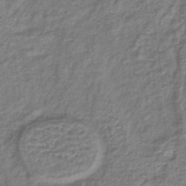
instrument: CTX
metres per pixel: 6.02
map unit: lHb
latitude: -40.7085
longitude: 62.1228
